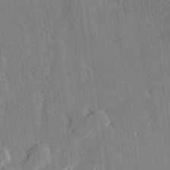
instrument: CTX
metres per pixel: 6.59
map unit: Hve
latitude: 27.7639
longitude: 145.4077
